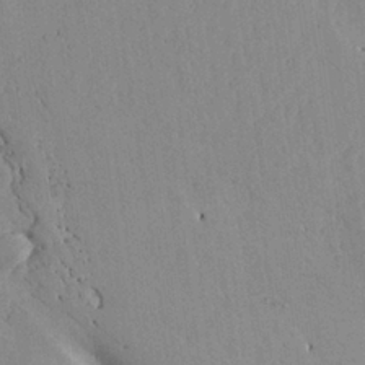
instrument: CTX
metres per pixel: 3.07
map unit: Aa
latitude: 27.8583
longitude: -128.7057
